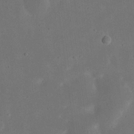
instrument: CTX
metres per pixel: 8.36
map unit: eHh
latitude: 18.3656
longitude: -70.7813
